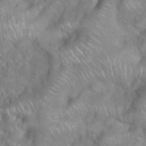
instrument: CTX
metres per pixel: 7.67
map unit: eHh
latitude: 39.1214
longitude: -58.2523
